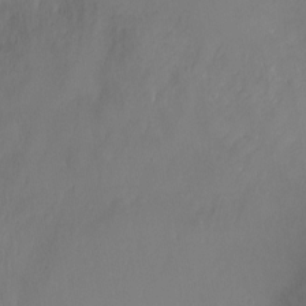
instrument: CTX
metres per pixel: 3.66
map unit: Ht
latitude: 1.0458
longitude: -20.0822
